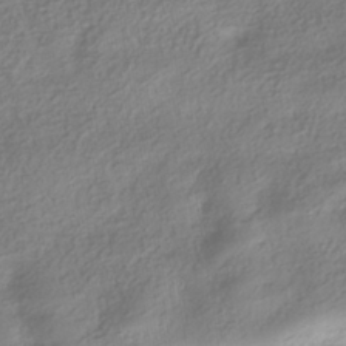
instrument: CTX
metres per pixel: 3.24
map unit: HNhu
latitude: -39.3699
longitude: 101.4265
